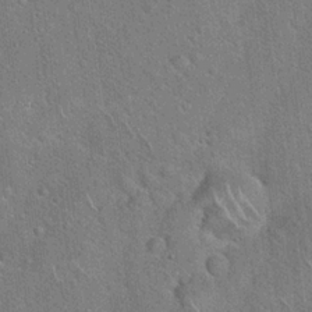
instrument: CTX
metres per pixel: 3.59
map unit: Hto
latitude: 18.5923
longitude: -51.5560
